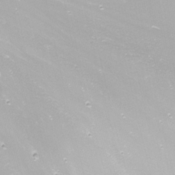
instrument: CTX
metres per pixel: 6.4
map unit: Nhu
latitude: -9.0864
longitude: -79.8017
